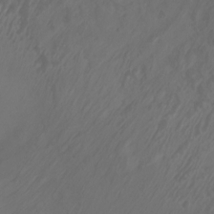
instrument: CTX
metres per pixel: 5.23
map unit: Aa
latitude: -8.0283
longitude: -79.4427
